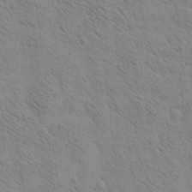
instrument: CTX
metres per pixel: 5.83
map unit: Htu
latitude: -3.8044
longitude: 170.5007
